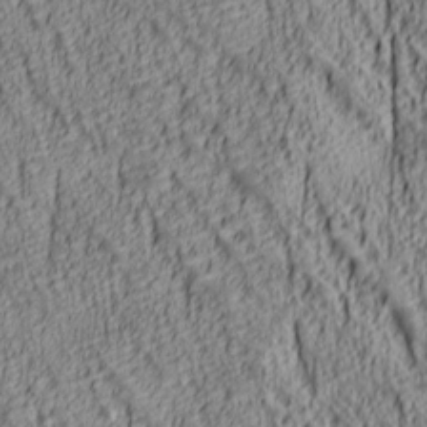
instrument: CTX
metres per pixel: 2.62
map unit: lAa
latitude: 6.8380
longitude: -116.2900
